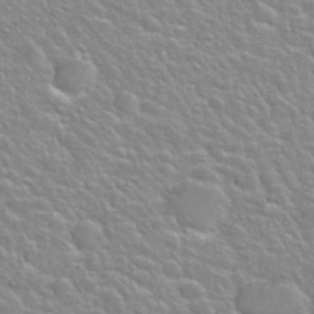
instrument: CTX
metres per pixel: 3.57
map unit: Nhu
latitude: 28.0633
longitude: -53.3293
